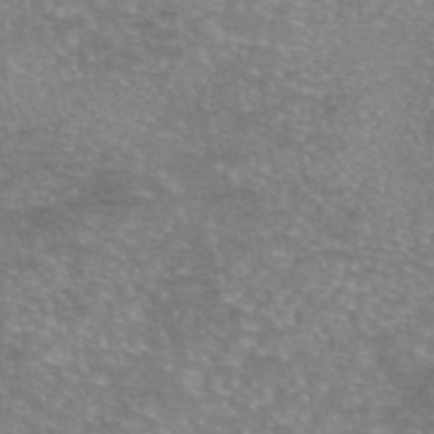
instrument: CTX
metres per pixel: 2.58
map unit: eAb
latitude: 45.8205
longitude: 103.4832
